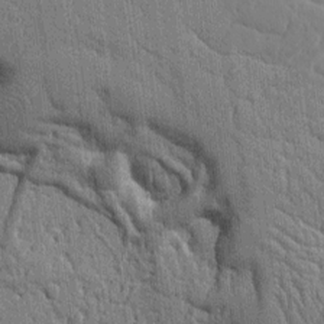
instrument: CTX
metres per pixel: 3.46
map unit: Ht
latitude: 10.6680
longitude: -77.0647
